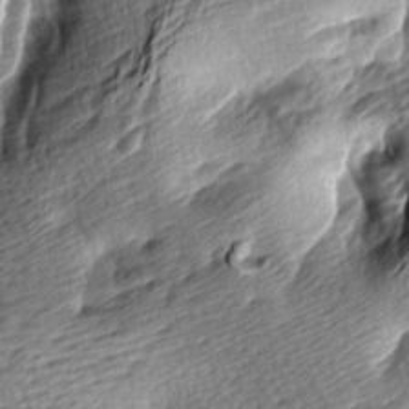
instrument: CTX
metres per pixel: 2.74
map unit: lAa
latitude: -9.0486
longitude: -126.4601
